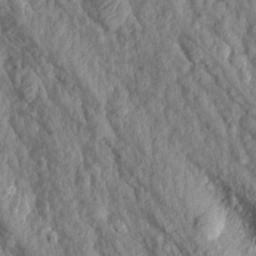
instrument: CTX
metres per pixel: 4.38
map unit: Aa
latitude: 16.3089
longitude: -145.3481
